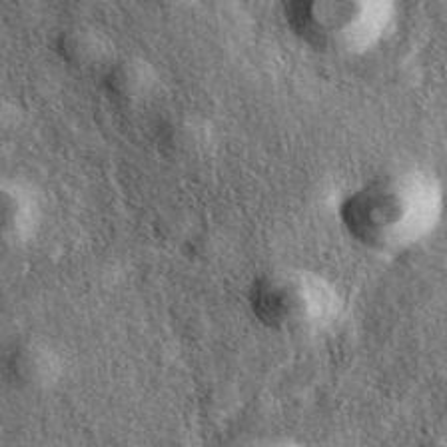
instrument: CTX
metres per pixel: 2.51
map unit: eAb
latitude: 39.5938
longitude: 108.0850
